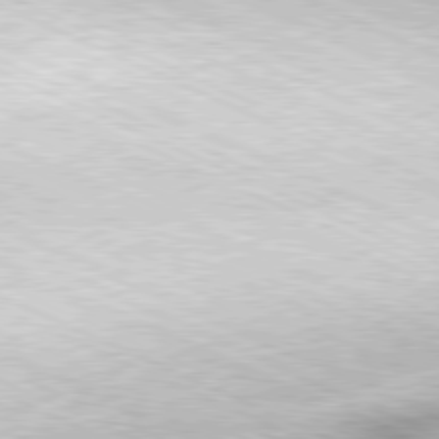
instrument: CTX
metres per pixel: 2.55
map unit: Hpe
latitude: -81.4833
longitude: 11.3888
